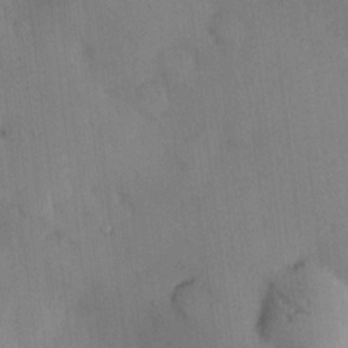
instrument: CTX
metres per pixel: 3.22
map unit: eHh
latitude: 0.5923
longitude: 17.5588
